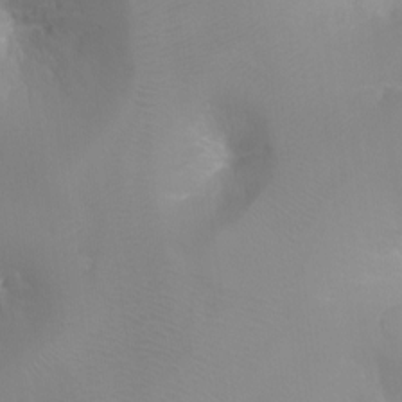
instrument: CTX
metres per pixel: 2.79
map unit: Ht
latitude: -10.8786
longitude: -44.8758
